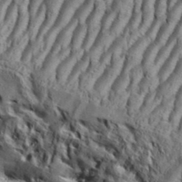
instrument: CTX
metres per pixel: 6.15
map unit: Aa
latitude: 33.9150
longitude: -136.7624
